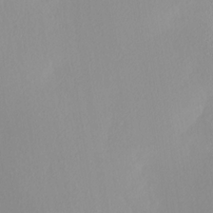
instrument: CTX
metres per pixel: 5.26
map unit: Ave
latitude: 3.6316
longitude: -113.3670
